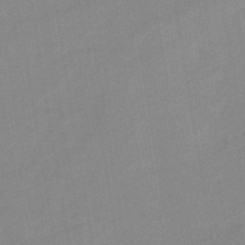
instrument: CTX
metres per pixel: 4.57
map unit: HNb
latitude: -49.3888
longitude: -48.7435
